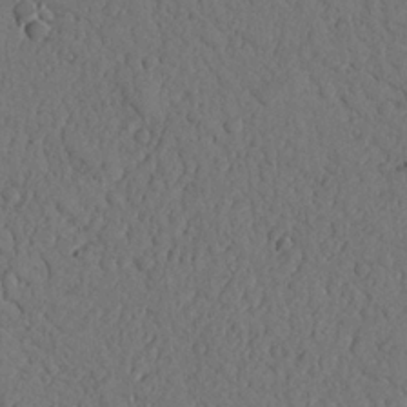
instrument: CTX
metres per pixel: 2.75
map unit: Nhu
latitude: 20.5924
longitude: -75.6505
